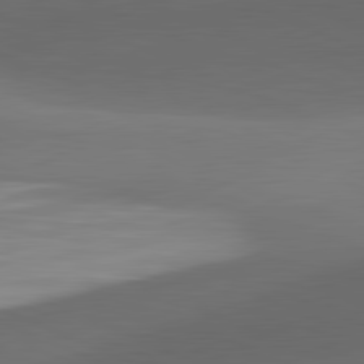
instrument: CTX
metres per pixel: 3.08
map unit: lApd
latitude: 81.7261
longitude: 132.8975
